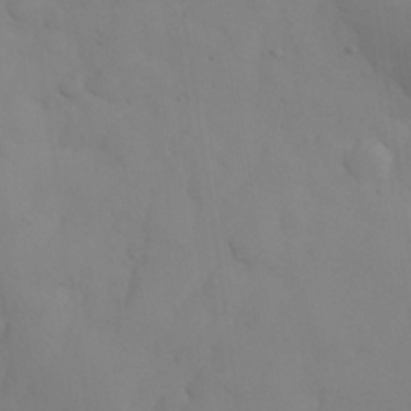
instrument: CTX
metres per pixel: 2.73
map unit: eHh
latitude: 30.9892
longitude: -68.4412
